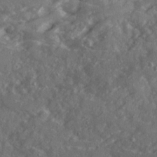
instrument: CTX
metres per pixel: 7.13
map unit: Ave
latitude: 19.4048
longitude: -130.2523
